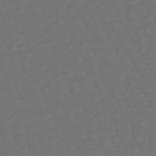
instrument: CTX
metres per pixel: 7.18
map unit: lHb
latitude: -47.8800
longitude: 81.5777
